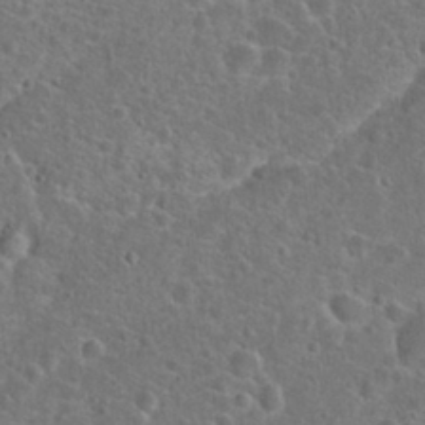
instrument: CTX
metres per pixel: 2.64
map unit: Hto
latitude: 23.6694
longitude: -48.1200
